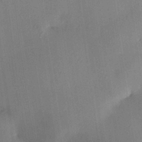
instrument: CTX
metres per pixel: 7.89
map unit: HNhu
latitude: 13.2726
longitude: 11.1431
